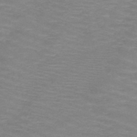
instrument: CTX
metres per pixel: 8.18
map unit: HNb
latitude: -47.7477
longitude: -46.4223
